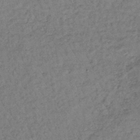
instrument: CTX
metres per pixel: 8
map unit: lHb
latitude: -35.9178
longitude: 65.9367
